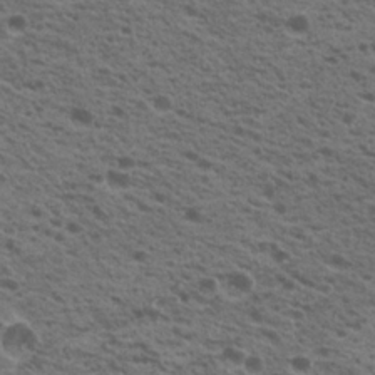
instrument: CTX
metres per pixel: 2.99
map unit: Nhu
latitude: 19.5371
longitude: -31.2159
